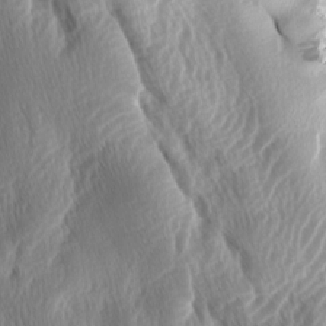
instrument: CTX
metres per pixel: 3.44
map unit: lAa
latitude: -7.8989
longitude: -126.1578
